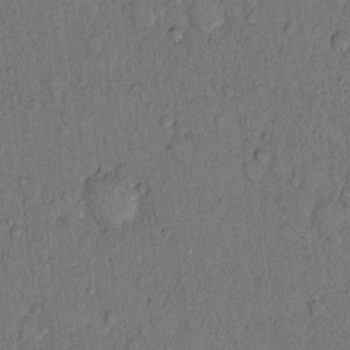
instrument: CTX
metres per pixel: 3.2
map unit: Hto
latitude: 9.3482
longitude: -58.2900
